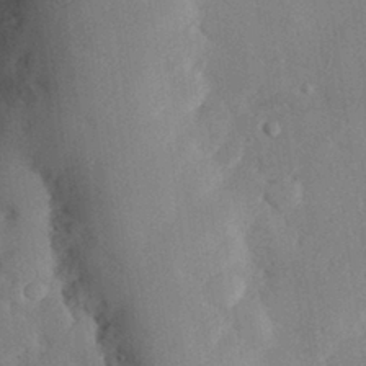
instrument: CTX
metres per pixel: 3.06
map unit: eHh
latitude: 29.3481
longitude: -80.8569
